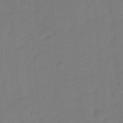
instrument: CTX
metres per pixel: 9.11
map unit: Hto
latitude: 5.0647
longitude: -31.2159
